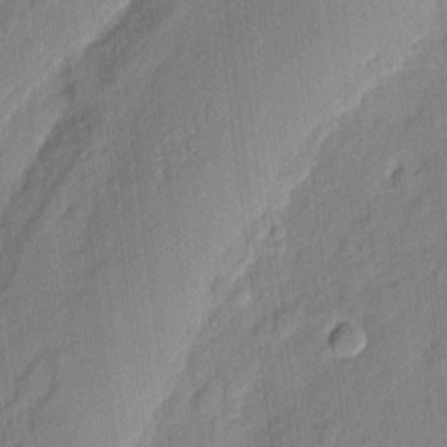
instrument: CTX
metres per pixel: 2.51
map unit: eHh
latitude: 7.1025
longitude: -75.5560
